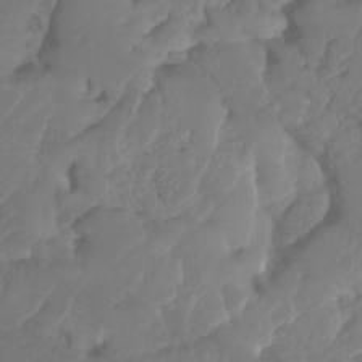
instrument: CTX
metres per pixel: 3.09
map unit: HNhu
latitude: -25.0297
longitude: 50.3684
